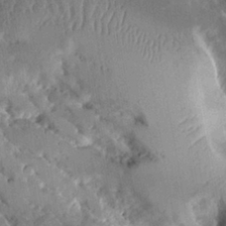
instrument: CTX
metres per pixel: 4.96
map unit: Aa
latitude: 10.4601
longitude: -126.2334
